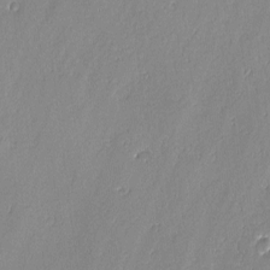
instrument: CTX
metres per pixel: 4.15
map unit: lAvf
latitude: -0.3118
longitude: -106.7057
